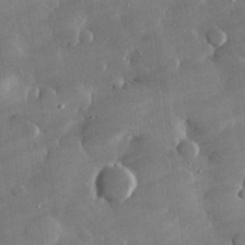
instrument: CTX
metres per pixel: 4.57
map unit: lHvf
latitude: 31.0459
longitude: -93.5938
